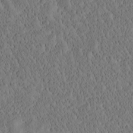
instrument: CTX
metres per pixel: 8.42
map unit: Htu
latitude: -3.5588
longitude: 174.6707
